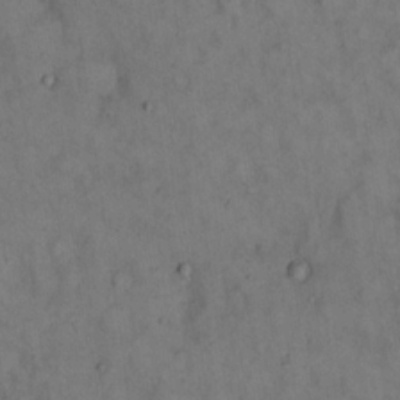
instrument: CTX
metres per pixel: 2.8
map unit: eHh
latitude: 15.4805
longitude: -62.4790
